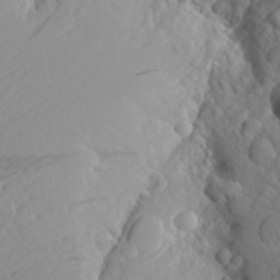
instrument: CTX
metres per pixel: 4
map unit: Aa
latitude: 24.2333
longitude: -146.1956
